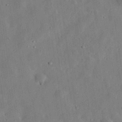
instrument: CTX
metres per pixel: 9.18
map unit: eHh
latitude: 32.8569
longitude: -75.7639
